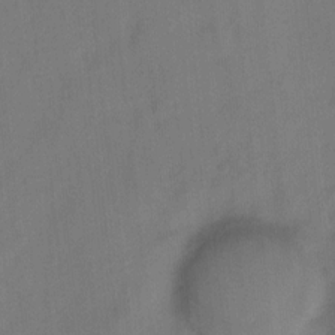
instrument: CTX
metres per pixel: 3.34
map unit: Hto
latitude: 0.0444
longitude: -34.3845
